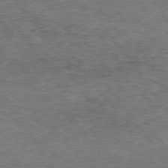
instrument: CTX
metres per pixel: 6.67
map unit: Hpe
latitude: 74.6679
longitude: -142.8002
